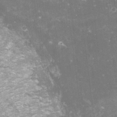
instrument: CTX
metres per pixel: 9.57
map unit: lHvf
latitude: -14.4629
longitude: -98.5734
